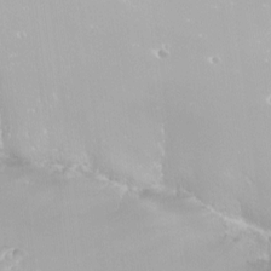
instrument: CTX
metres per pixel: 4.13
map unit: Nhu
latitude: -12.2173
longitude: -68.6302
